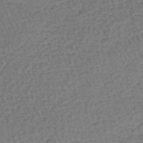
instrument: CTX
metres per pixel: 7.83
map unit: lHb
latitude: -43.9745
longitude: 67.6344
